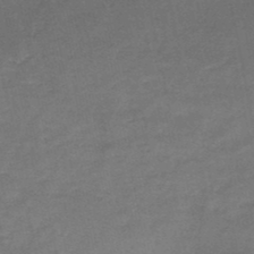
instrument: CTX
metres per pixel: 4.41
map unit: HNb
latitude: -47.3131
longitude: -35.9906
